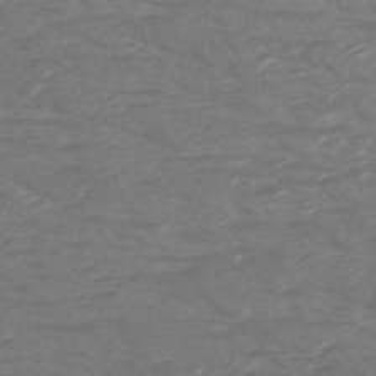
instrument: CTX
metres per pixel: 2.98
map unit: HNb
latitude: -49.9178
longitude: -47.4994
